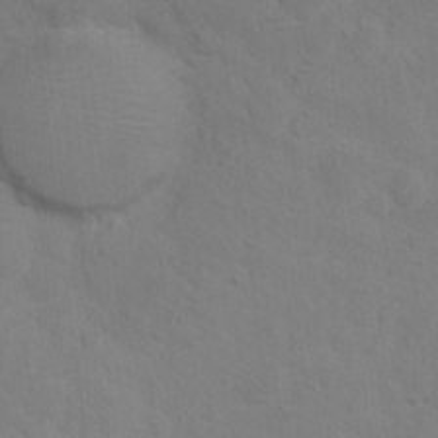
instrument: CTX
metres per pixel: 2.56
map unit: Hto
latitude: 12.4979
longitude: -37.2726
